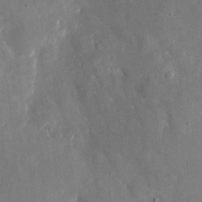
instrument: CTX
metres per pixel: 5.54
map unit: eHh
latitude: 5.4993
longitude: -70.0255
